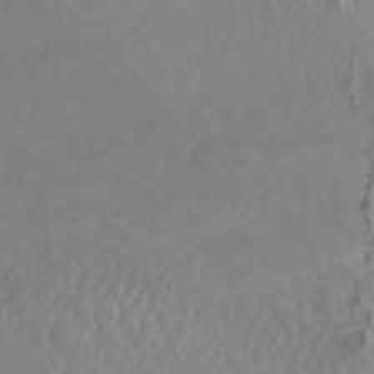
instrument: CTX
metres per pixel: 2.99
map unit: HNhu
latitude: -46.7274
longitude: 104.7463
